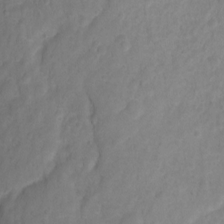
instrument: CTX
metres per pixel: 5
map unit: Ht
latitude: 2.4601
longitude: -35.0647
